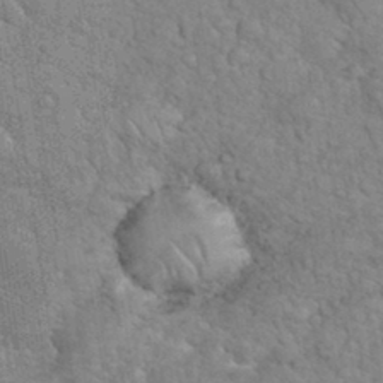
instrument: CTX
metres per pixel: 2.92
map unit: eHh
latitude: 35.1025
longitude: -65.3671
